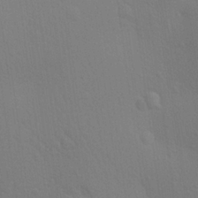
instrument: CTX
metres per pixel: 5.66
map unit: Aa
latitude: 25.3859
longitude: -145.7449
